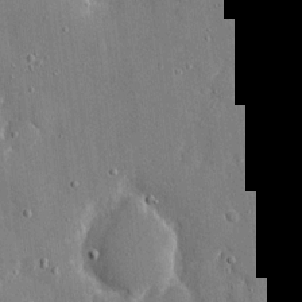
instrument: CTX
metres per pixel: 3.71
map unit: eHh
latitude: 8.7813
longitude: -69.4049
